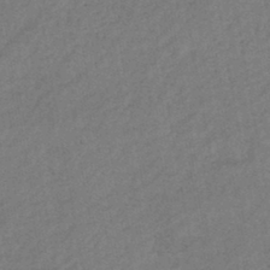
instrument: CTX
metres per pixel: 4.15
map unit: eHb
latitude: -42.9541
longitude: 84.3495
